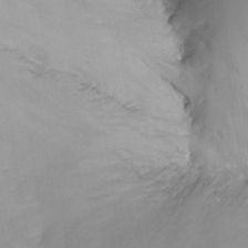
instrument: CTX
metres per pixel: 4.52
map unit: Nhu
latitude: -13.5777
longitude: -66.5545
